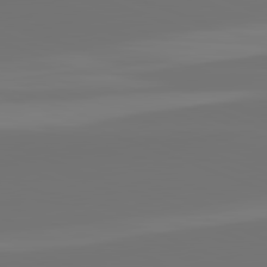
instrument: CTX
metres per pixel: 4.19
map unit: lApd
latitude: 82.2333
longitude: 154.4440
